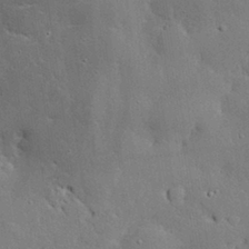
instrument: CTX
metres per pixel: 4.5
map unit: eHh
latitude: 29.9150
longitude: -82.8946
